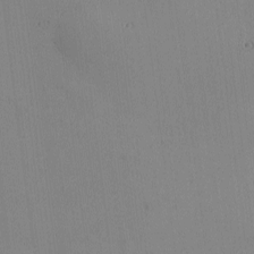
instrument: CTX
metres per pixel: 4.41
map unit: Ave
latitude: -8.8786
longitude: -122.0822
